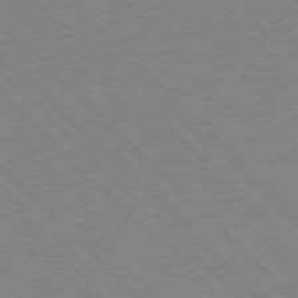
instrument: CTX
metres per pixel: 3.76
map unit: Ap
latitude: -77.1809
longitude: -85.2726
